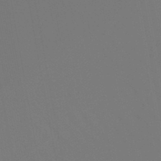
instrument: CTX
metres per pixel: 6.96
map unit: lHb
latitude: -46.8030
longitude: 74.8408
